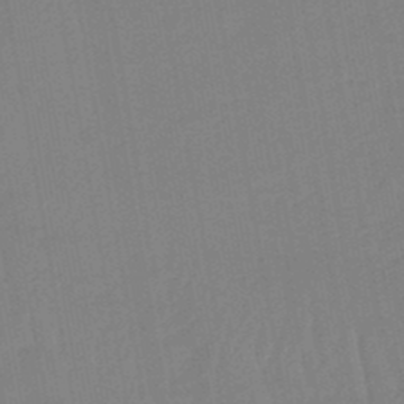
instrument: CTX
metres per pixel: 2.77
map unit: lHb
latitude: -45.0109
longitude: 72.8597
